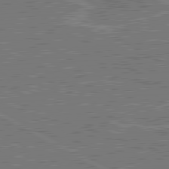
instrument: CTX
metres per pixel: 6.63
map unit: lApd
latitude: 80.5924
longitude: 118.7652
